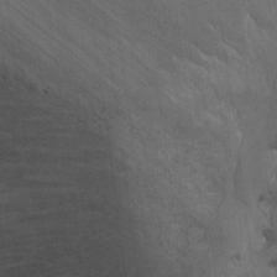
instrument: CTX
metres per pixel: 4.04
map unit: Ht
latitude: -6.1039
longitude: -36.3090
